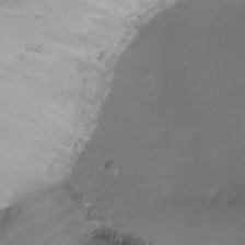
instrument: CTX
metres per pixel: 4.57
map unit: Ht
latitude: -15.4455
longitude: -45.8394
